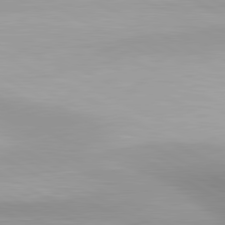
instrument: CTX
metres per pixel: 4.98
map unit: lApd
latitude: 80.7624
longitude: 123.4644
